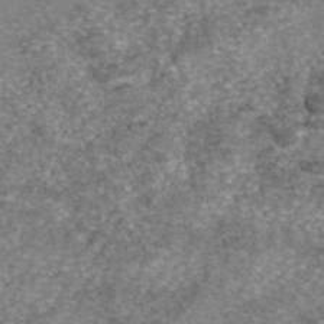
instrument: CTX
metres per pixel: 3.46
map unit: eAb
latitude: 46.4979
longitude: 103.2754
